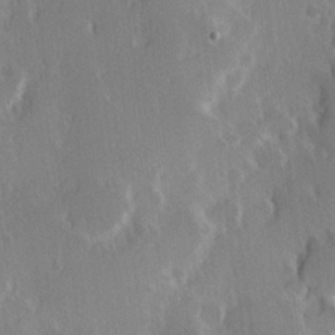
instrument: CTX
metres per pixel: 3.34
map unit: Hve
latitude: 23.5182
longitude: 146.4062
